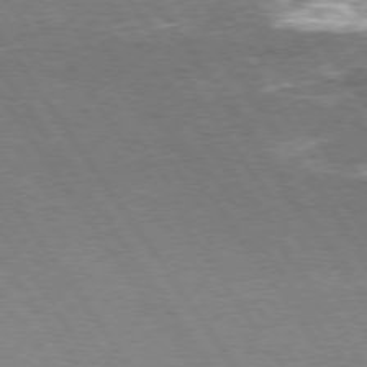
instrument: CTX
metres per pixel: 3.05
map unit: Hpe
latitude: 75.1214
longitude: -142.1389
